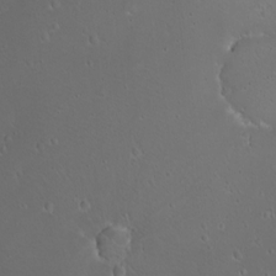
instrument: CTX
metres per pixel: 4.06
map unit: eHh
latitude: -9.1431
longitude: -69.3292
